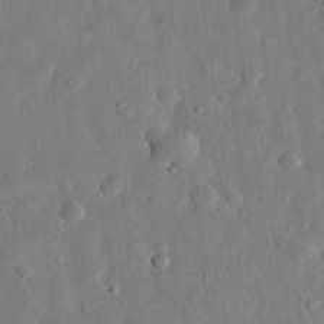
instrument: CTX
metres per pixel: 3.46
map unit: eHh
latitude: 31.9528
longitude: -76.6112
